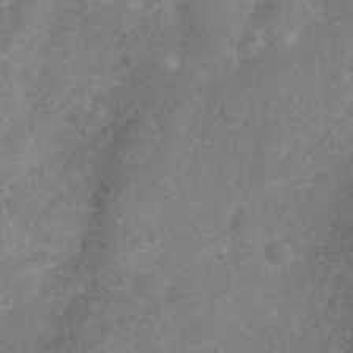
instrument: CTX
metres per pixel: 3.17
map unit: Ht
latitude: 3.0836
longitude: -24.9324
